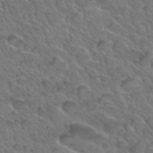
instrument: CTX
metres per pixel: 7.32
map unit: Hto
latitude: 34.4412
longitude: -47.1404
